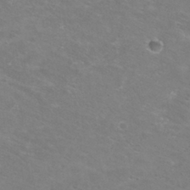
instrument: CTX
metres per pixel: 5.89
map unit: Nhu
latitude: 29.3481
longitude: -48.1200
